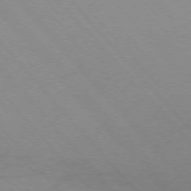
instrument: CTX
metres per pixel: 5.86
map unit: Ap
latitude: -76.9353
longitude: -64.6679
